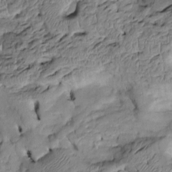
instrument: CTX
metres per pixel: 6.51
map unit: Htu
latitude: -6.6140
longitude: 154.4440
